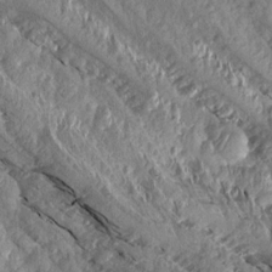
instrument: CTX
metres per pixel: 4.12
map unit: Aa
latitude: 15.4427
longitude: -145.0458
